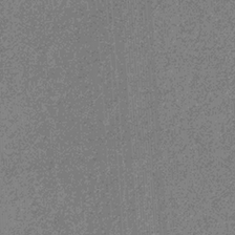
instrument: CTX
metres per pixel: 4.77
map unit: eHb
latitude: -31.3698
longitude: 69.6532
